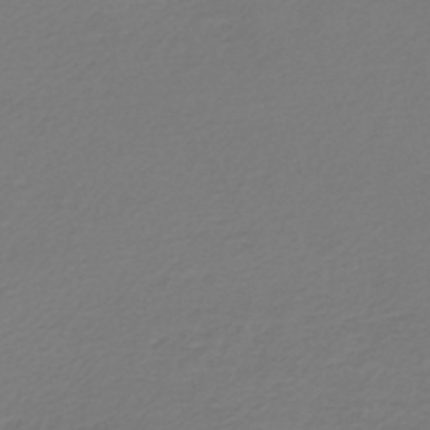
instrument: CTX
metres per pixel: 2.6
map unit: lHb
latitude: -46.4440
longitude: 63.6910
